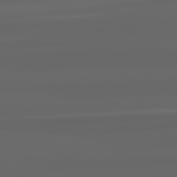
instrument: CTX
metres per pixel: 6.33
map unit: lApd
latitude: 82.4034
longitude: -169.7639
